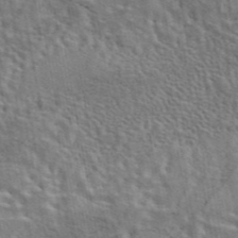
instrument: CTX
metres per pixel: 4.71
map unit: eAb
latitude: 43.7072
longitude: 113.4832
